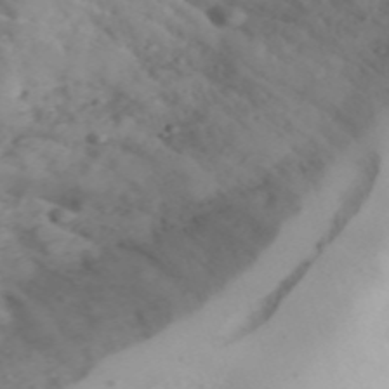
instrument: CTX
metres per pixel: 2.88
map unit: Aa
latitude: 24.5923
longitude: -131.4238
